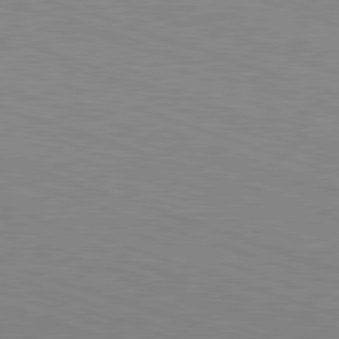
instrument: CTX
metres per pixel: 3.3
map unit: Hpe
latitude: -82.5196
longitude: 6.2928
